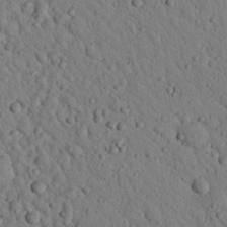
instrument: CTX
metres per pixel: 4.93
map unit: Nhu
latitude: 22.7813
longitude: -76.4979
